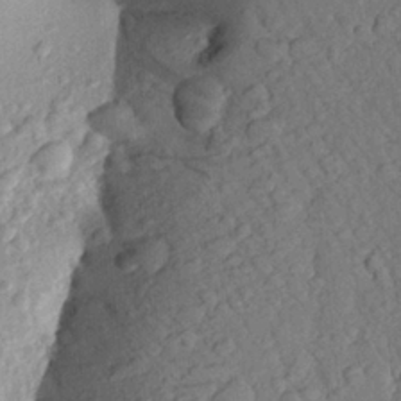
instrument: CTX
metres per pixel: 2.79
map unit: Aa
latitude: 24.1199
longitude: -147.9717
